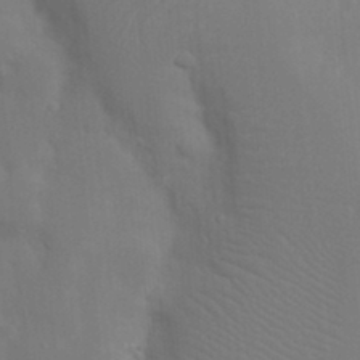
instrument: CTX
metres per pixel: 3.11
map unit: Nhu
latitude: 18.8191
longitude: -73.1404
